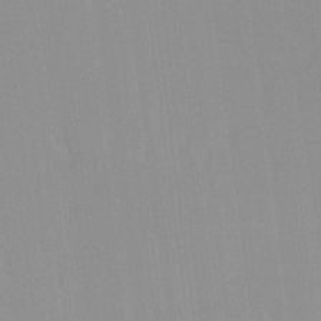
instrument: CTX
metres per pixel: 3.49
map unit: lHvf
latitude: -13.4643
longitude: -103.1592
